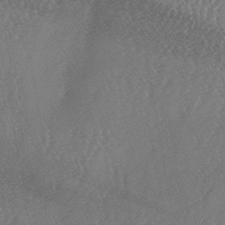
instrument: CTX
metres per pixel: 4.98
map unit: lAa
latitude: -7.5777
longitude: -129.2159
